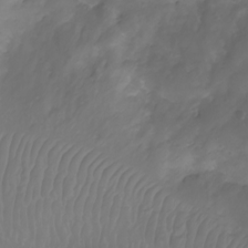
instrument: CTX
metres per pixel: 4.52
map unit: Aa
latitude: -10.5952
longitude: -68.4034
